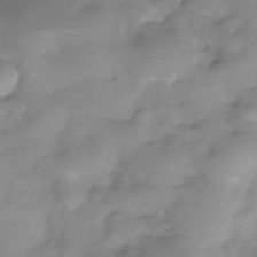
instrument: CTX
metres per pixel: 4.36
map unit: Hve
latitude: -32.0661
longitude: 91.2565
